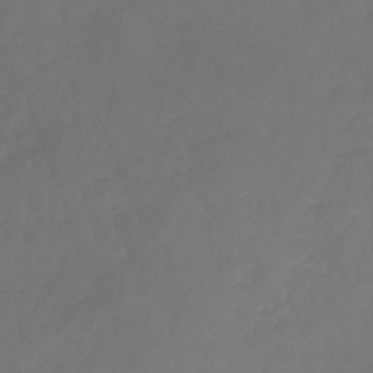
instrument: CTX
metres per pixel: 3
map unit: HNb
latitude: -30.8786
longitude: 63.6533
